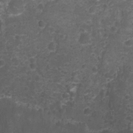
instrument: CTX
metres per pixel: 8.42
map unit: Nhu
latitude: 2.8191
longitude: -15.8395
